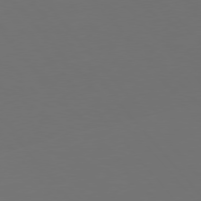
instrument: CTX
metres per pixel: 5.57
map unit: Hpe
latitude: 76.6301
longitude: -166.2522
